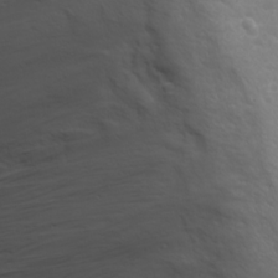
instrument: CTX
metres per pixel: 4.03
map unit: Ave
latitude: 18.1577
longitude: -133.7639
